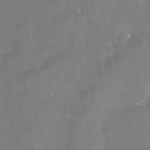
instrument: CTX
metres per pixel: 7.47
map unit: Htu
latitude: -14.1039
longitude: -46.1389
